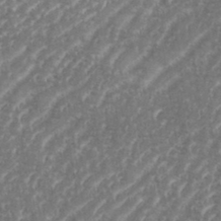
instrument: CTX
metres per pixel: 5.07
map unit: eHh
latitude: 35.2914
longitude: -134.4223
